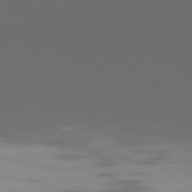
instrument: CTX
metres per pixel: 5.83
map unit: Ap
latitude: -79.2942
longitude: -103.9150
